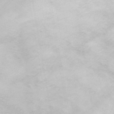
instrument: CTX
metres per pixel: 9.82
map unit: ANa
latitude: 45.5560
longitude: -83.4048
